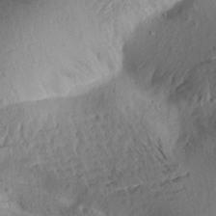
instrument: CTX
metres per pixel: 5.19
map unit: Aa
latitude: 19.0269
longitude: -144.6868
